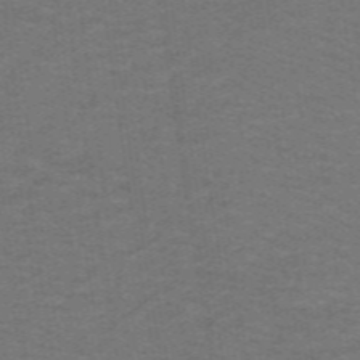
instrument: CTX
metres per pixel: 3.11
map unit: lHb
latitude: -43.0108
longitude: 54.3873
